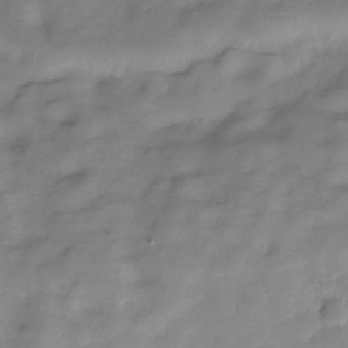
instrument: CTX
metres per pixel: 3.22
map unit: Hve
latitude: -31.1431
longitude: 91.3510
